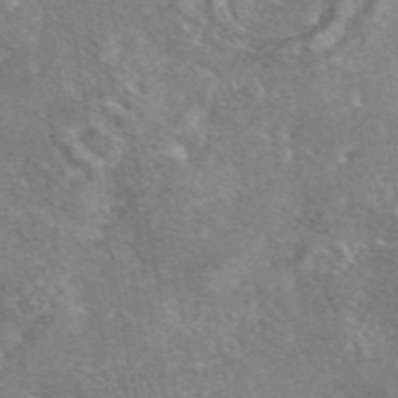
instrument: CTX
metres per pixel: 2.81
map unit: eAb
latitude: 46.5357
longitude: 103.5399
